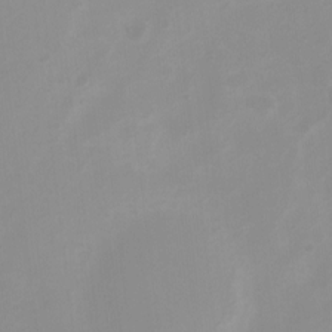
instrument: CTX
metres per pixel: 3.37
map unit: Ht
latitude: 2.8569
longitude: -22.9703
